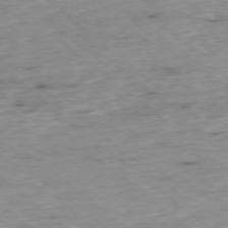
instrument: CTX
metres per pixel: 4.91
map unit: Ap
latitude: -78.0283
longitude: -89.1404
